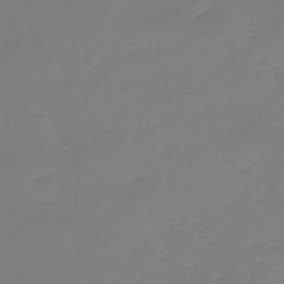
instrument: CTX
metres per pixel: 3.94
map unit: eHb
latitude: -46.2550
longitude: 82.8975
